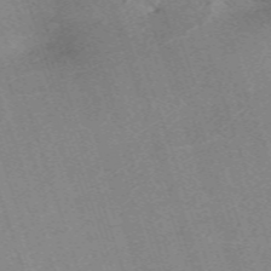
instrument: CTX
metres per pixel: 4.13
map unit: eHh
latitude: -62.8408
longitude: 50.2739
